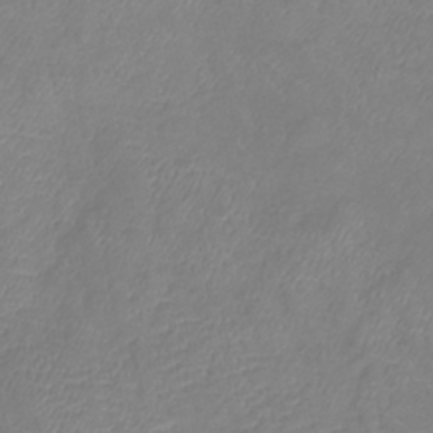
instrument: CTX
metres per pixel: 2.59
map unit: lHb
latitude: -41.1998
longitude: 75.1620
